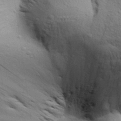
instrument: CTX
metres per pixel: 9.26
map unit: Aa
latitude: 30.3845
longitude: -135.5938
